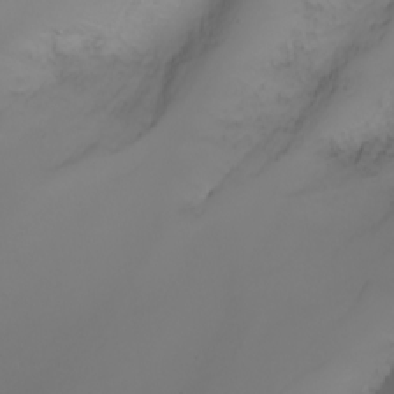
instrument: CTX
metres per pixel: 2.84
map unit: Nhu
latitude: -7.1242
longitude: -82.1388
